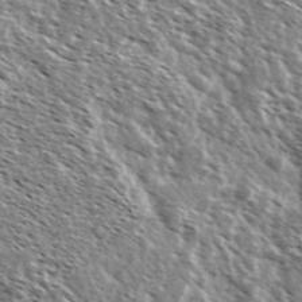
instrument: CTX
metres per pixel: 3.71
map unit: Ave
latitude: 37.7639
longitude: -108.7624
